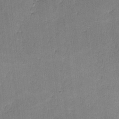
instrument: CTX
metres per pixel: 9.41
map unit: lHvf
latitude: -10.9353
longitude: -101.2915
